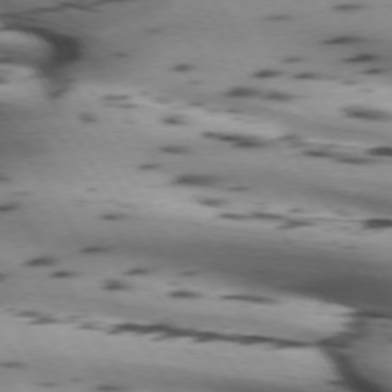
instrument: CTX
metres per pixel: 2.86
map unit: lApd
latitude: 72.2901
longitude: -52.7246
